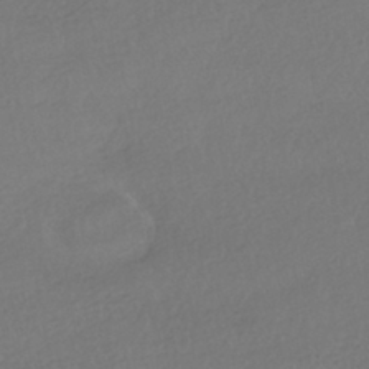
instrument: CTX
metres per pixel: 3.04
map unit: HNhu
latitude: -41.1809
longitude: 97.2187
